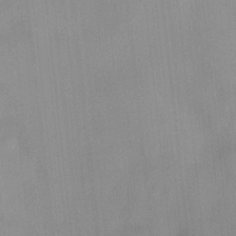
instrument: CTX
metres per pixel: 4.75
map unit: HNhu
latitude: 14.4790
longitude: 12.8786
